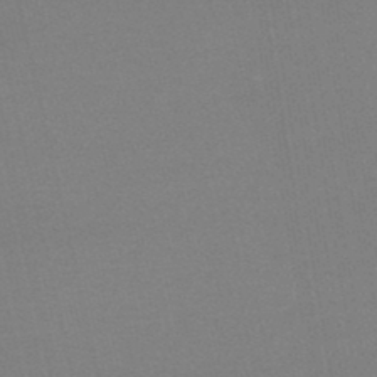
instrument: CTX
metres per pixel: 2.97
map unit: lHb
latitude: -45.1809
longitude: 67.5021
